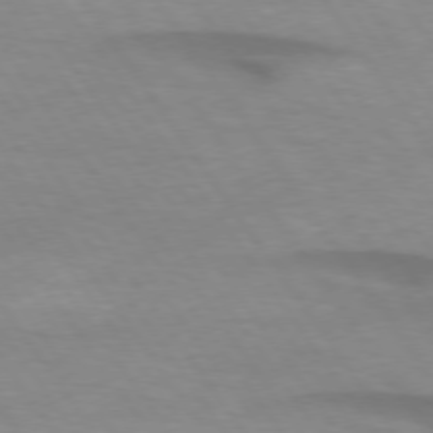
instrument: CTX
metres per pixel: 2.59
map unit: lApd
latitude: 74.4601
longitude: -59.4049
